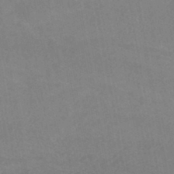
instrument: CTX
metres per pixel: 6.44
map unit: HNhu
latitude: -44.8030
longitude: 92.0661
